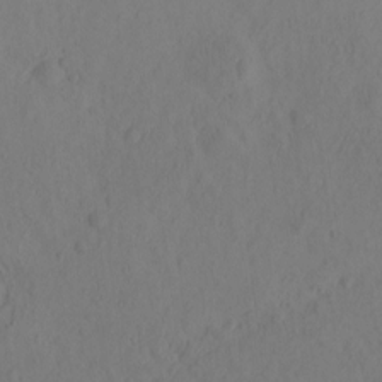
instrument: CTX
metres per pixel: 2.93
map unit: eHh
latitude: -0.4818
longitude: 16.1417
